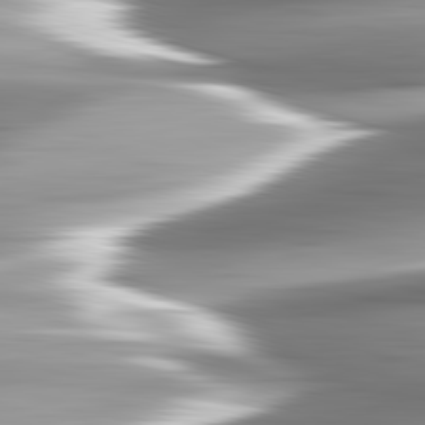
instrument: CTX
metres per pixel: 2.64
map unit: lApd
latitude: 82.7813
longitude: -140.3089
